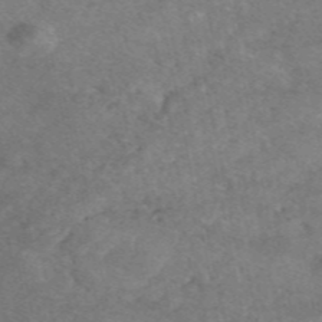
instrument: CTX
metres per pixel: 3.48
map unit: eAb
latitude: 47.2348
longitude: 119.7478
